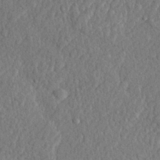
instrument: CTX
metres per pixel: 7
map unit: lHvf
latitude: 22.4601
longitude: 143.5966
